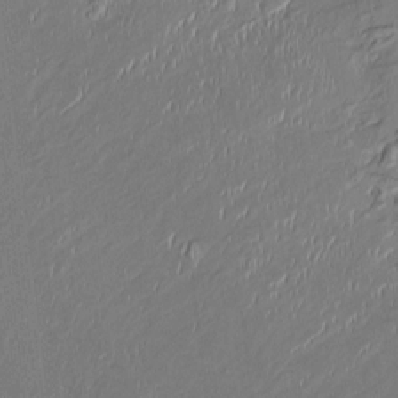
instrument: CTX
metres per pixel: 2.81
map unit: HNhu
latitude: -0.7841
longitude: -7.6127
